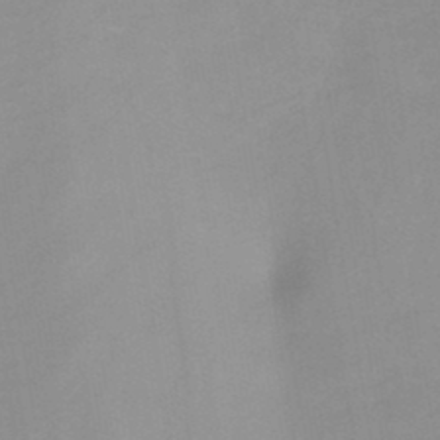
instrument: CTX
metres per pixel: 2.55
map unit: HNb
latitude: -45.1431
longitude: -39.2348
